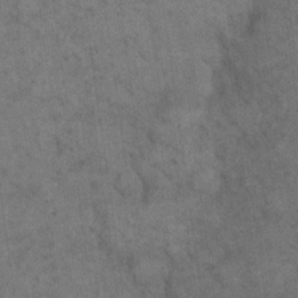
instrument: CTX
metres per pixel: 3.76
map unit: eHh
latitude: 18.3278
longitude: -63.6127
